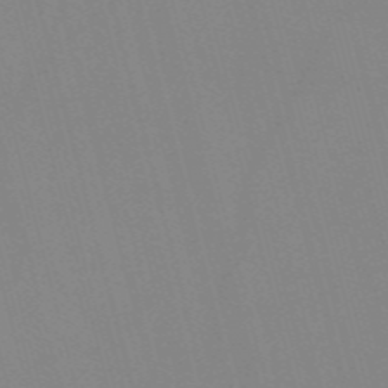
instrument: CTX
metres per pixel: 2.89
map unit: Nve
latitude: -57.7100
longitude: 61.9745
